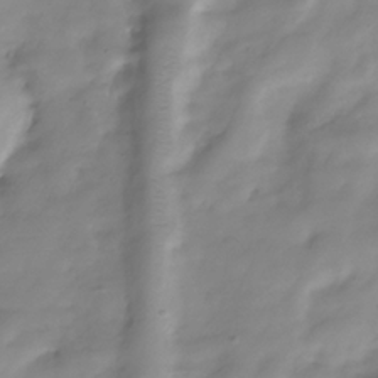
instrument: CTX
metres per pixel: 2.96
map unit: Hve
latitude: -32.1417
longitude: 90.3307
